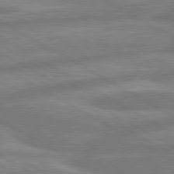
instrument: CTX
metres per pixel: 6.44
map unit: lApd
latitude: 80.5168
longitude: -167.8961
